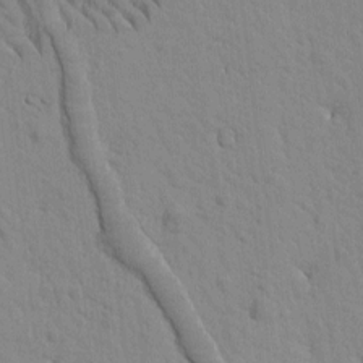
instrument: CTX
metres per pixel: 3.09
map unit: Htu
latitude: -2.3495
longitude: 172.5385
